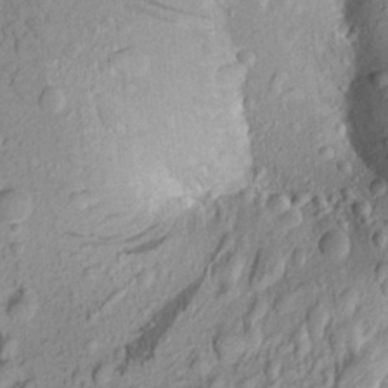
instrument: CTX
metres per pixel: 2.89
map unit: Aa
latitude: 20.0633
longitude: -149.2537
